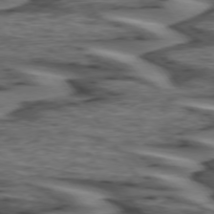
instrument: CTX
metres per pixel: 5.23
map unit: lApd
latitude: 74.2712
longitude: -71.4426
